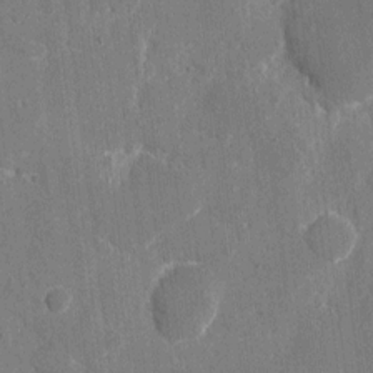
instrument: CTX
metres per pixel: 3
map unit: eHh
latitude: 8.1200
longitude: -67.9717
